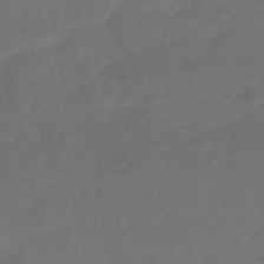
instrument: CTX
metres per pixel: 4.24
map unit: HNhu
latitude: -46.6707
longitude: 92.5007
